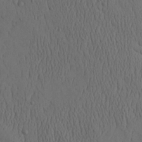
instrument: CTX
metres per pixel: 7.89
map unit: Ave
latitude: 23.6316
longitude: -134.8191
